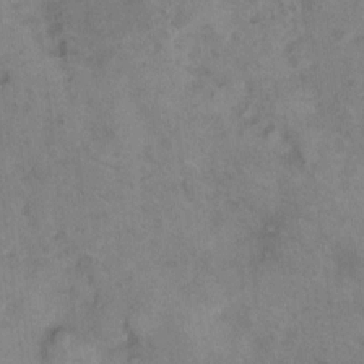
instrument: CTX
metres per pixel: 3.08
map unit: eHh
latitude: 9.5938
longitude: -62.3468
